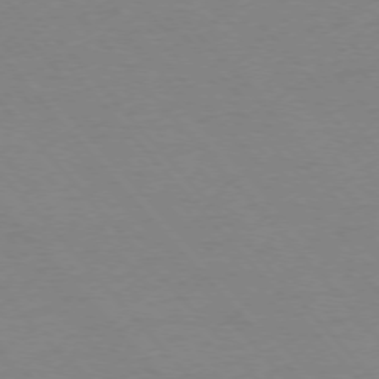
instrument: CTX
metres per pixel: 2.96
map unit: Ap
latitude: -76.3117
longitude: -86.4979
